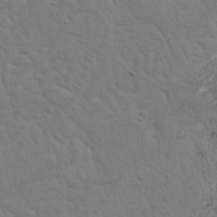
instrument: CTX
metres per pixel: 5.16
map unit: Nhu
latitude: 22.4412
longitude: -69.0837
